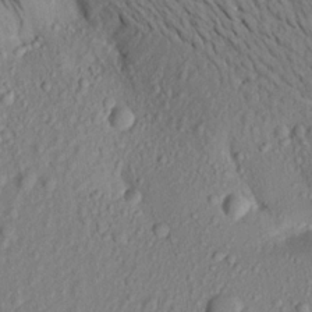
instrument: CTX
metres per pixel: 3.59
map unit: Aa
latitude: 17.3104
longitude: -144.6112
